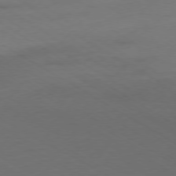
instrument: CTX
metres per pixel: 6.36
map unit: Ap
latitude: -78.2361
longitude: -58.7057
